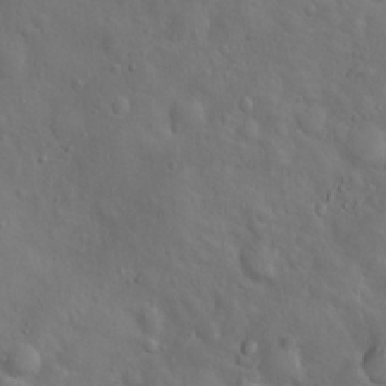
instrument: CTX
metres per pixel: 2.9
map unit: Hto
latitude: 18.0444
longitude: -53.5371
